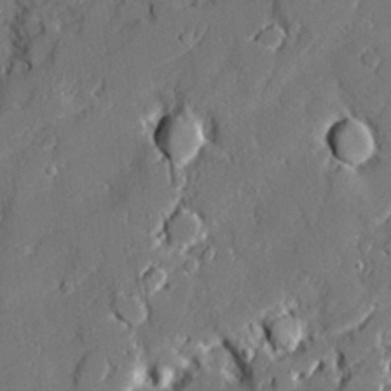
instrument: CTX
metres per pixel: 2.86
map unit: Ave
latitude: 19.8772
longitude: -127.9717
